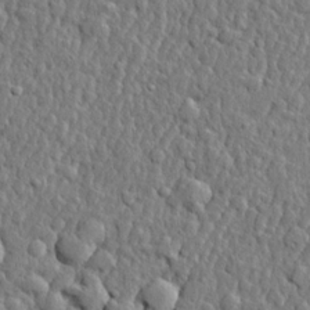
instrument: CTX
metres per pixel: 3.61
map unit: lHvf
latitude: 22.2333
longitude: 143.5021
